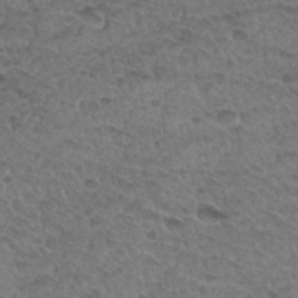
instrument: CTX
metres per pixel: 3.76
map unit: Hto
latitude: 32.7813
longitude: -47.9150
